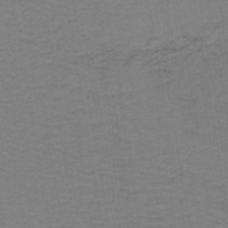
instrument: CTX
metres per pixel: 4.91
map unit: lHb
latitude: -42.3873
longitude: 53.4076
